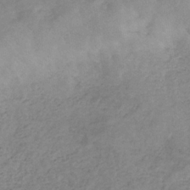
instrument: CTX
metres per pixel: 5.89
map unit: HNb
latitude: -32.2173
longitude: 59.5588
